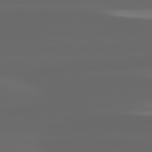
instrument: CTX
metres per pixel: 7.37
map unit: lApd
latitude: 82.8191
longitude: -135.8016
